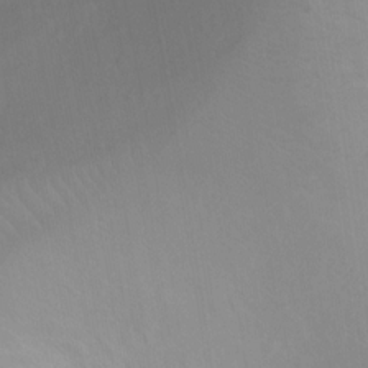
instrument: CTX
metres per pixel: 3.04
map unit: Ht
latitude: 1.6882
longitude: -25.5938
